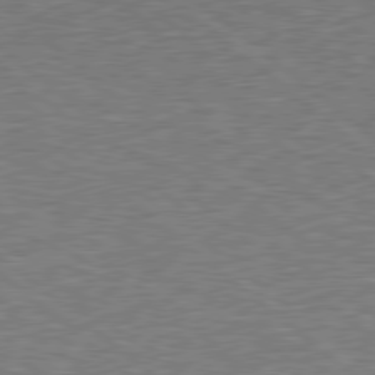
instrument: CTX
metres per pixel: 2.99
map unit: Hpe
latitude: 78.5924
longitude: -169.9906
